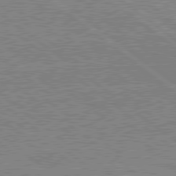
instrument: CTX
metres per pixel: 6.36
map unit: lApd
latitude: 79.4616
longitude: 167.6344
